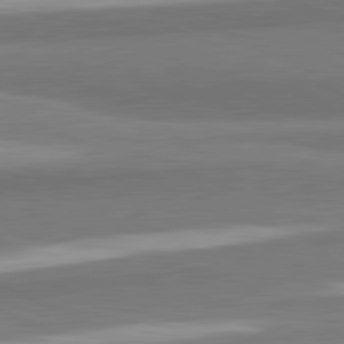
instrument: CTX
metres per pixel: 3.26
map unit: lApd
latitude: 82.4034
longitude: 161.0298
